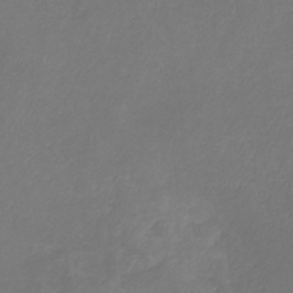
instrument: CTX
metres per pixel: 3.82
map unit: HNb
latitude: -31.3887
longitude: 63.8611
